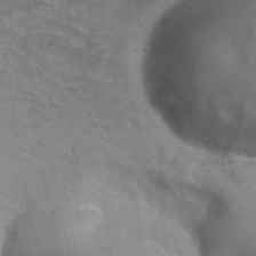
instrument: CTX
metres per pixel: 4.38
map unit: Hto
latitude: 37.4427
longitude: -42.3845
